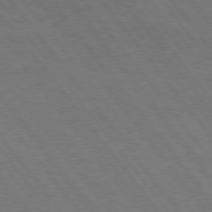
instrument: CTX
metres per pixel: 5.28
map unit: Hpe
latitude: 75.5938
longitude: -158.0444
